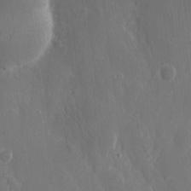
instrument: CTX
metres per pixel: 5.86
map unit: eHh
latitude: 10.0255
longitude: -71.1781
